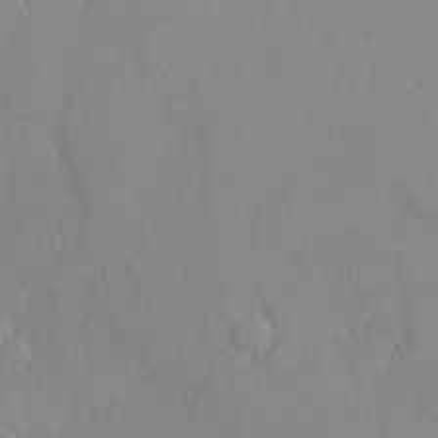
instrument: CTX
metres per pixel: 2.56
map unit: eHh
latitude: -0.8975
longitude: -86.1955
